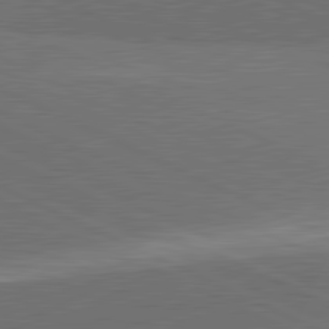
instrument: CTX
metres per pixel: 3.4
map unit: lApd
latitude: 81.7261
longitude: 149.1054
